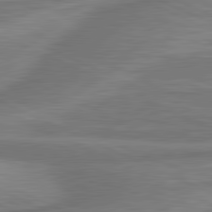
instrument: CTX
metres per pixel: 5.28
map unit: lApd
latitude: 81.4237
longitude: -175.3671
